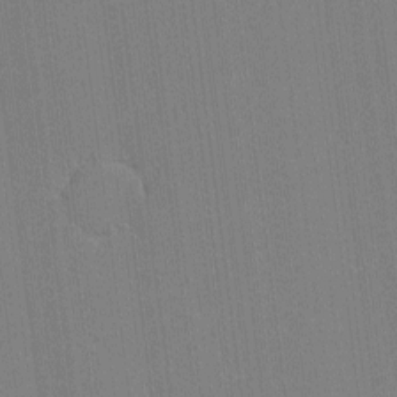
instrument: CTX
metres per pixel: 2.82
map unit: lHvf
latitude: -11.7856
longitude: -104.5357
